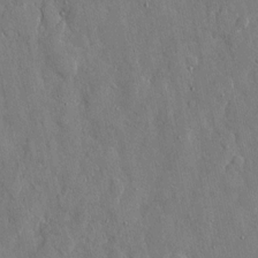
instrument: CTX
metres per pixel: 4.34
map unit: eHh
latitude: 12.3845
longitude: -69.9717
